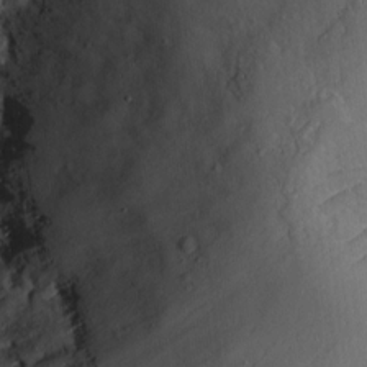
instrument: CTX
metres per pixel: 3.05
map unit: eHh
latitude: 11.5938
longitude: -71.9906
